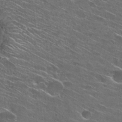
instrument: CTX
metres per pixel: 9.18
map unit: Hto
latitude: 26.8758
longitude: -44.8191
